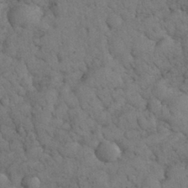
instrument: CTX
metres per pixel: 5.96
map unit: eHh
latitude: 33.4615
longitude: -67.1970
